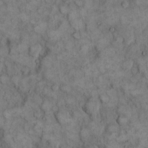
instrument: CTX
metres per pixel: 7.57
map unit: eHh
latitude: 12.1578
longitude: -64.6301
